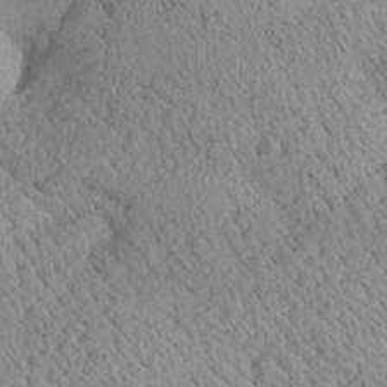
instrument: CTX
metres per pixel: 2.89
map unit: Aa
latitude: 25.0458
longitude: -134.4034
